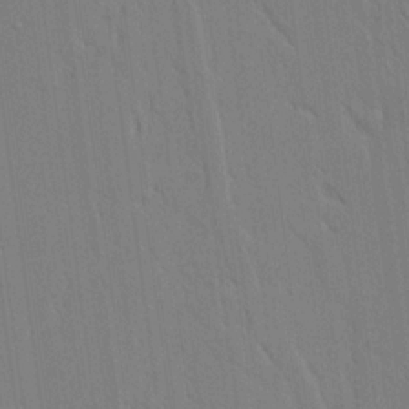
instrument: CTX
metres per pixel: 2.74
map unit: Aa
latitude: 16.8569
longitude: -148.8002
